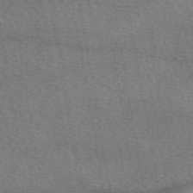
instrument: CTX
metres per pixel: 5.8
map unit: eAb
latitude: 50.5923
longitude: 110.7085
